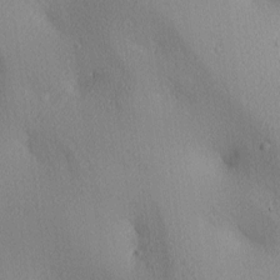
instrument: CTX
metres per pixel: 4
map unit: lAa
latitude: 3.5182
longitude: -116.7624
